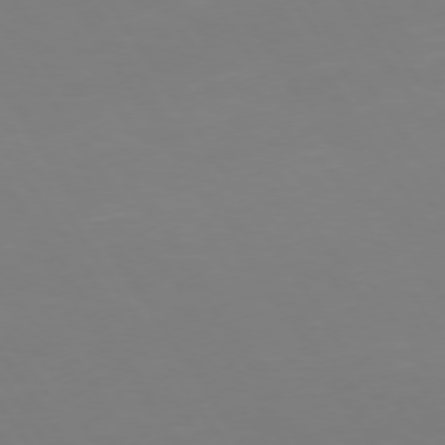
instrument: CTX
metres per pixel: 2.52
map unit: Hpe
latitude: 73.1970
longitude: -127.2726
